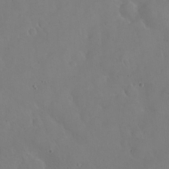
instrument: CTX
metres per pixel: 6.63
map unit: eHh
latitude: 24.5167
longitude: -63.7072
